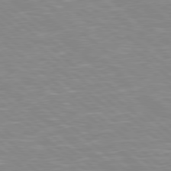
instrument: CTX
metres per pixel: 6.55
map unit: Hpe
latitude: 78.4412
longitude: 179.7477
